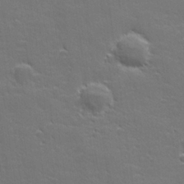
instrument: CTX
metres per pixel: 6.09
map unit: lHvf
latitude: 26.4979
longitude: 141.9556
